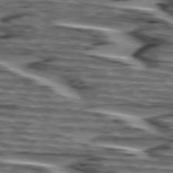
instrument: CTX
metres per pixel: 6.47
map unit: lApd
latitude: 75.3104
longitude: -72.0255
